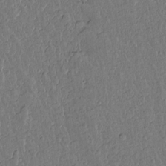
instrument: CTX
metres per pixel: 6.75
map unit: lAvf
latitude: 15.3482
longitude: -127.4993
